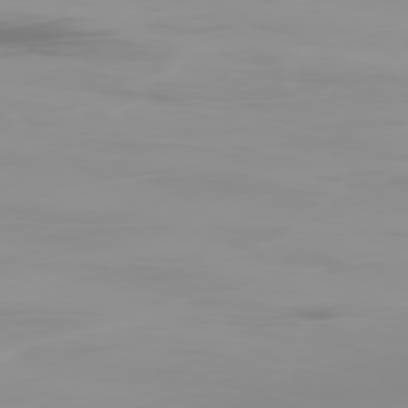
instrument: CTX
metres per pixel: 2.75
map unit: Ap
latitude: -79.1242
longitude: -69.5749
